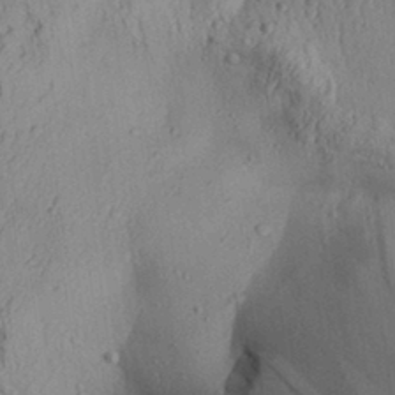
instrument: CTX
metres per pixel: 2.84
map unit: Aa
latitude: 30.4790
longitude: -137.4238
